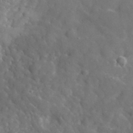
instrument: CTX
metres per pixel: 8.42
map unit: lHvf
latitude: 35.2348
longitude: -86.6112
